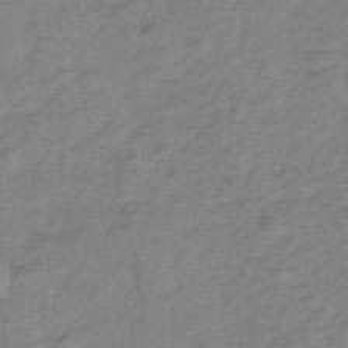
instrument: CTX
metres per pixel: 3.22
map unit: eHh
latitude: -46.0661
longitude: -29.5749
